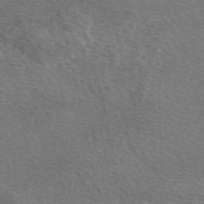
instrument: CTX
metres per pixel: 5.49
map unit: eAb
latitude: 50.9135
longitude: 110.3117
